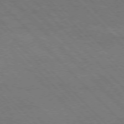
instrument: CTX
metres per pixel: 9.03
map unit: Hpe
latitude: -77.3132
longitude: -12.4223
